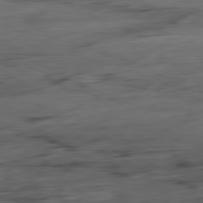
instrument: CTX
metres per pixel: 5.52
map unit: Ap
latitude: -81.6533
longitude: -79.9528
